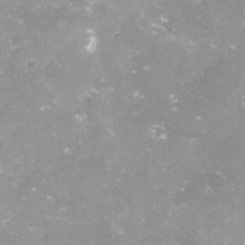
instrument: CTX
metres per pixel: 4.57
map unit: Nve
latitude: -18.4062
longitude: -59.3104
